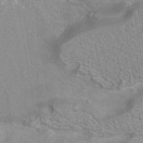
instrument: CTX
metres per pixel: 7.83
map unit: eAb
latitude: 42.3278
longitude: 103.9745
